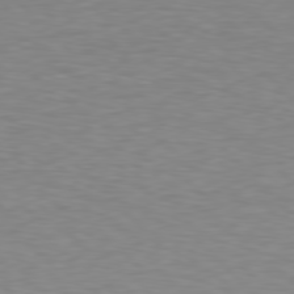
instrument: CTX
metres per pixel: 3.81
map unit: Hpe
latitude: 78.4412
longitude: -166.6679
